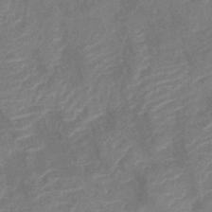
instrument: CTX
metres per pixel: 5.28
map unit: lHb
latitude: -40.4629
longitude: 77.4076
